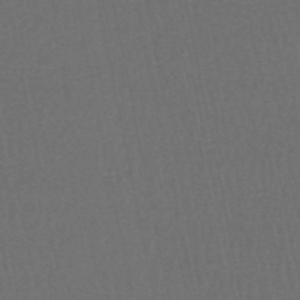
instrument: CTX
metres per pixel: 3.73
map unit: HNhu
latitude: -49.2187
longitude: 100.6329
